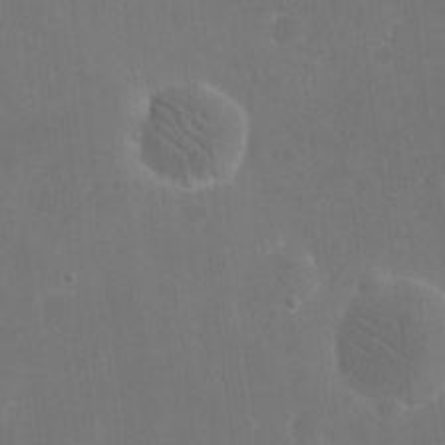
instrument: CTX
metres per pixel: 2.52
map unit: eHh
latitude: 19.6316
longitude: -67.5749
